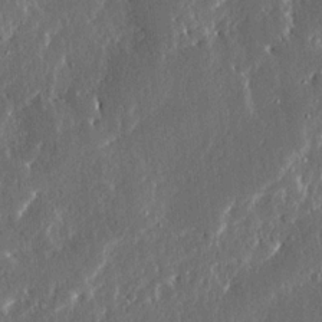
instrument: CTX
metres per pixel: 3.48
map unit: Ave
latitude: 14.9703
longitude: -139.0836
